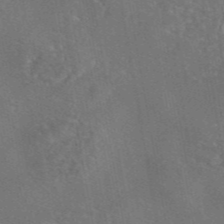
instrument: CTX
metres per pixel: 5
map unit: eAb
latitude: 45.6316
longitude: 108.5952
